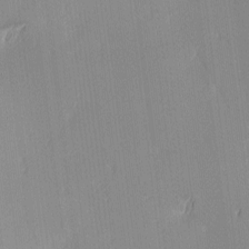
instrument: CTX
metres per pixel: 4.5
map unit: Ave
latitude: 3.1214
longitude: -113.6505
